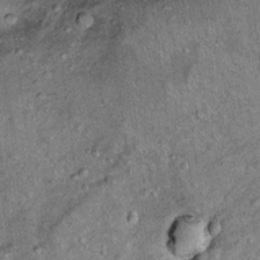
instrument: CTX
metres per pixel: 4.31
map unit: Ht
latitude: 11.8206
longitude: -38.8002
